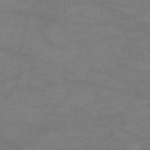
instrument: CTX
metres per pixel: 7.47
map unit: HNb
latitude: -53.6155
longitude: -41.2536
